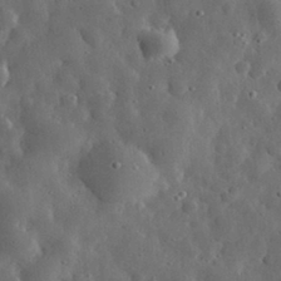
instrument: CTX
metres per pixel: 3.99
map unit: eHh
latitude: 31.7261
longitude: -74.7624
